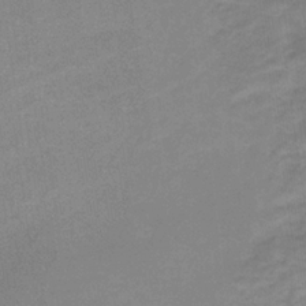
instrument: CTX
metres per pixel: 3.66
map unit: eHb
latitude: -32.3118
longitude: 68.0283
